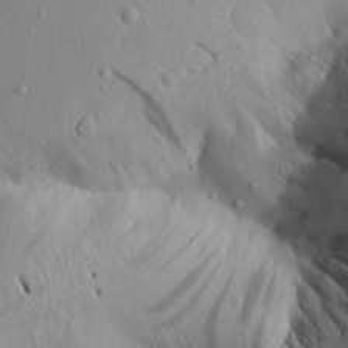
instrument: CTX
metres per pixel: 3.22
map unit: Aa
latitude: 20.1011
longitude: -148.6491
